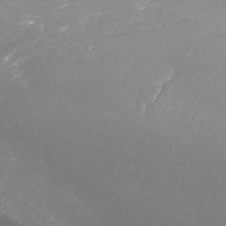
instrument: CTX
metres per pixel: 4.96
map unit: Nhu
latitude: -9.3321
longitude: -78.6680
